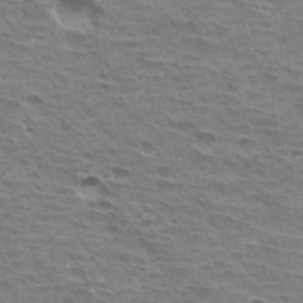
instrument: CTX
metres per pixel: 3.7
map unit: Hto
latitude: 31.5371
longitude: -40.8380
